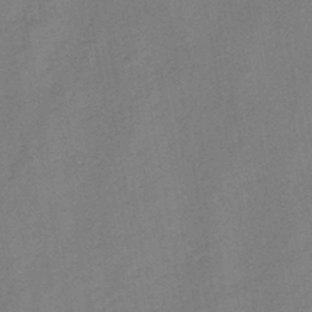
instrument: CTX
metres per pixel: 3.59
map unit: HNb
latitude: -46.3117
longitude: -37.8772
